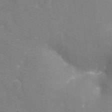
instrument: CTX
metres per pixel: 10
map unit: Ht
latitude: -9.1431
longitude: -24.5167
